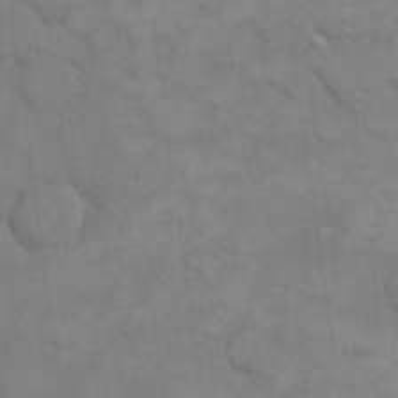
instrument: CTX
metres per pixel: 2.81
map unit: eHh
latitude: 16.8002
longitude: -66.0633
